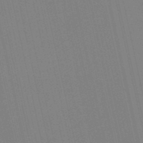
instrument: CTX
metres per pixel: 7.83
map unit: eHb
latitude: -49.9745
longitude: 76.9920
